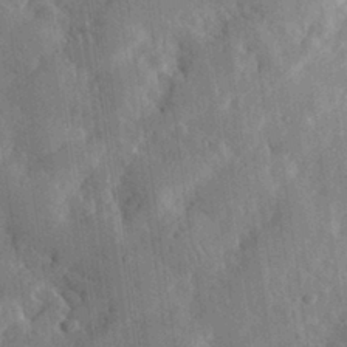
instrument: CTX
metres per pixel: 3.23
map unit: eHh
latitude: 31.3482
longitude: -78.0255
